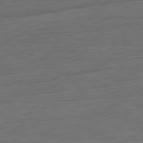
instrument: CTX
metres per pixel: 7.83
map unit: Ap
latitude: -81.6344
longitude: -75.8583
